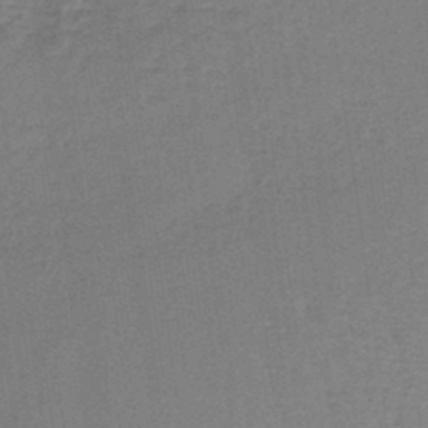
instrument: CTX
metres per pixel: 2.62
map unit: lHb
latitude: -37.5966
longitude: 60.8030
